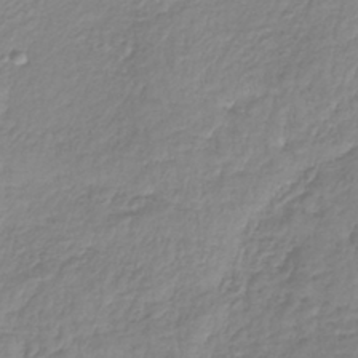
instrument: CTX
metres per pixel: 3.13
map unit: lHb
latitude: -41.1053
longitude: 72.0472
